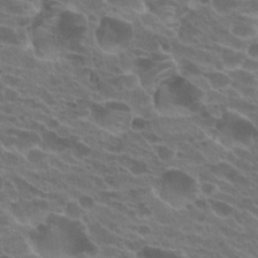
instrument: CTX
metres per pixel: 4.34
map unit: Hto
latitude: 22.5924
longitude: -38.4223
